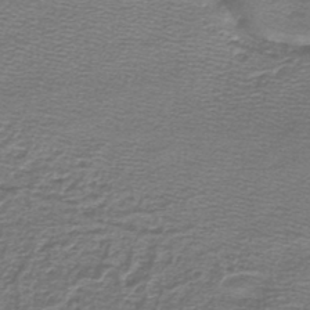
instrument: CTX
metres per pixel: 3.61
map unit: lHb
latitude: -44.6707
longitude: 56.8408
